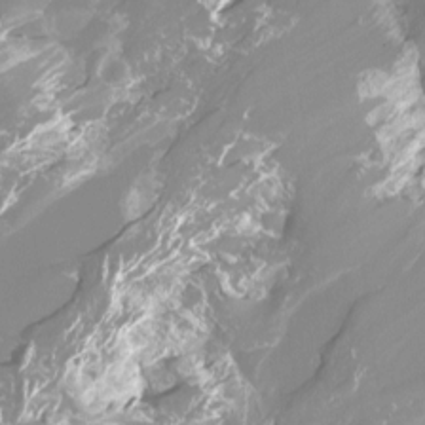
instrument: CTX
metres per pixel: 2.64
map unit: Htu
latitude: -12.9542
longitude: -47.4994
